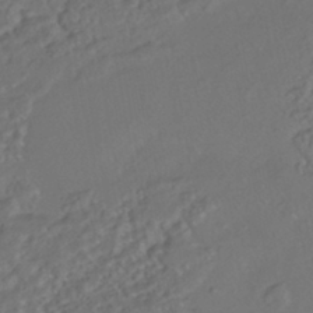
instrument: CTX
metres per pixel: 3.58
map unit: ANa
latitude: -42.1416
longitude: 108.3873
